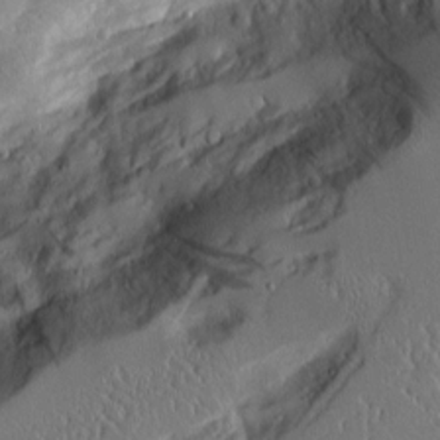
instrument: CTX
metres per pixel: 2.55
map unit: Aa
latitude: 12.0633
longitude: -126.8191
